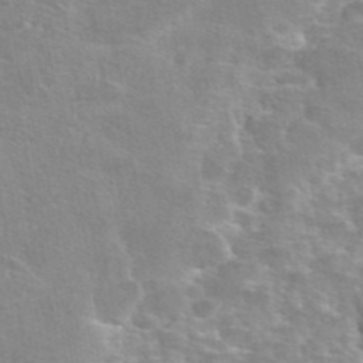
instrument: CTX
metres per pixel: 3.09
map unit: eAb
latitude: 44.9136
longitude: 106.7275
